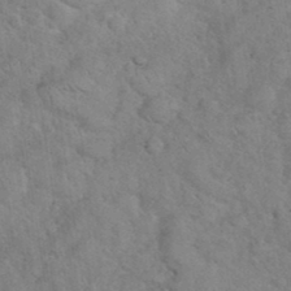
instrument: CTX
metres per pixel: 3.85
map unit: eHh
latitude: 36.3279
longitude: -64.5924
